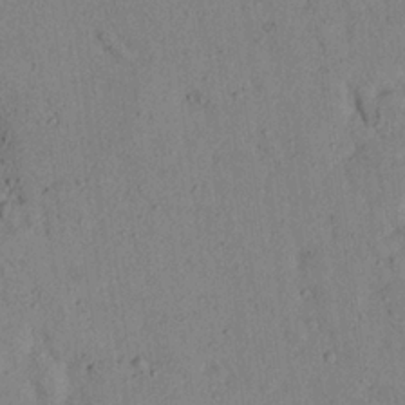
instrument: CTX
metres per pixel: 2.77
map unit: Aa
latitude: 23.3482
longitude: -148.0822
